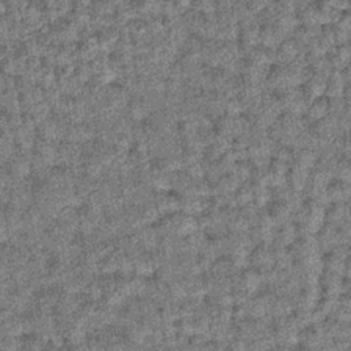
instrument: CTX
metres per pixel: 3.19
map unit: lHb
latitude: -37.5588
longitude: 64.4062
